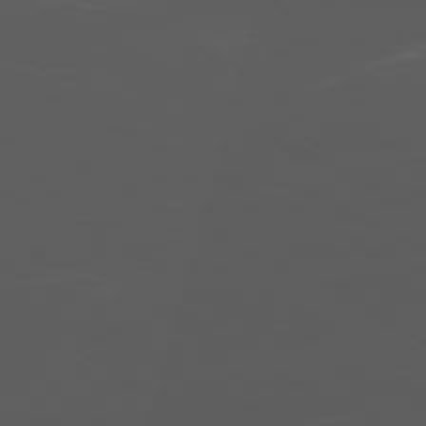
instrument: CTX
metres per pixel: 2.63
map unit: Ap
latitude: -80.7086
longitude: -62.6491
